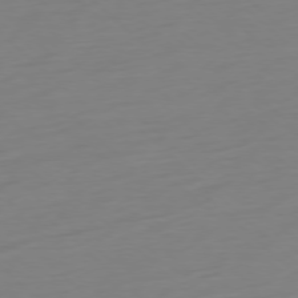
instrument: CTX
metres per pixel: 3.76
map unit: Ap
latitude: -77.9556
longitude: -77.8583
